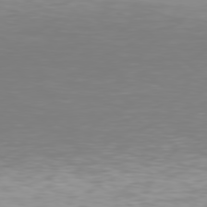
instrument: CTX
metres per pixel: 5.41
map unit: Hpe
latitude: 78.2523
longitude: -135.1025
